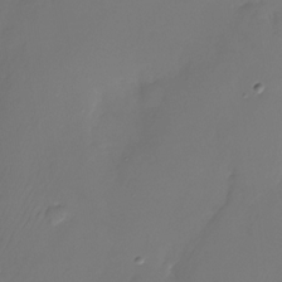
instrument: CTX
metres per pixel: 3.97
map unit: Nhu
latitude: -26.2928
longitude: -71.0836
